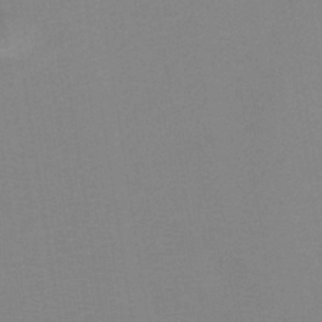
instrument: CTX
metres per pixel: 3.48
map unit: lHb
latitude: -41.1620
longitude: 53.2753
